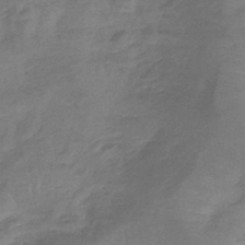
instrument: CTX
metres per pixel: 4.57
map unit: lHb
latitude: -40.3117
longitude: 66.9542
